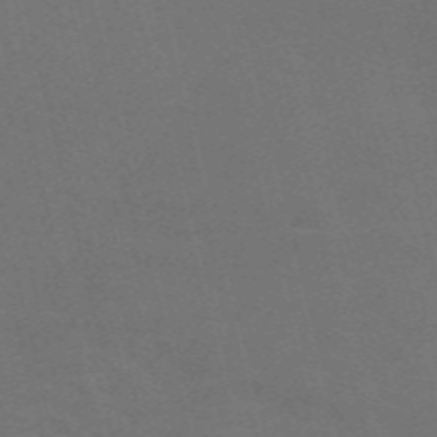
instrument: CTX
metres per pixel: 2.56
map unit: Nve
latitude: -59.2186
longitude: 63.2754
